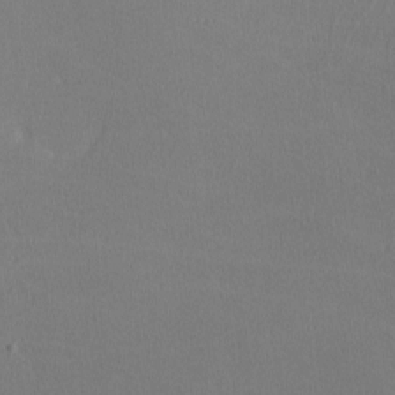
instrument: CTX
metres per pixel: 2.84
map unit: lHvf
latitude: -10.9542
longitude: -99.9906
